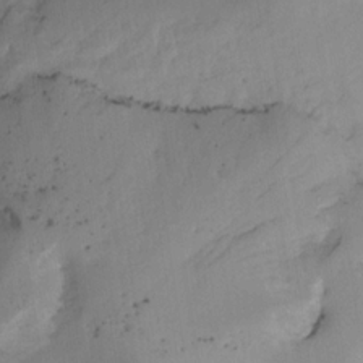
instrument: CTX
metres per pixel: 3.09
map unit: HNhu
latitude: -27.7099
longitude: 73.1431
